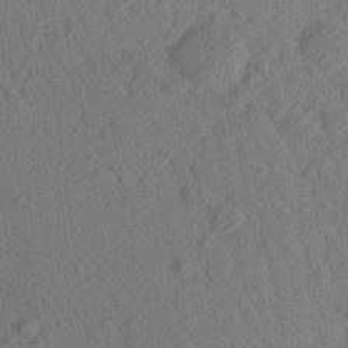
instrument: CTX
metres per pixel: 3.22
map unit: Aa
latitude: 27.2915
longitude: -141.2914
